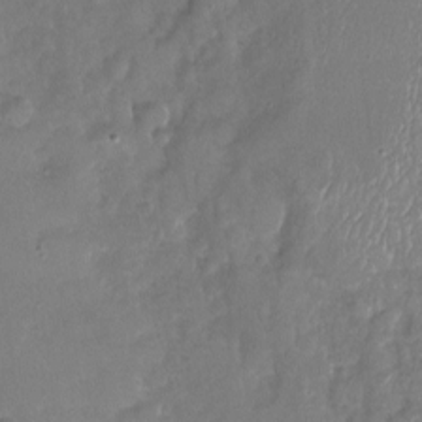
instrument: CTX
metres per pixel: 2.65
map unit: Nhu
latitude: -20.5384
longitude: -58.0255
